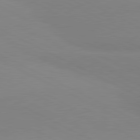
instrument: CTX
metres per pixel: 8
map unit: lApd
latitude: 80.9136
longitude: 179.2187
